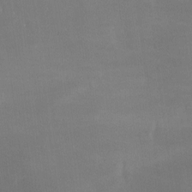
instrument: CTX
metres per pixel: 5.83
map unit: Ave
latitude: -6.7085
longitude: -122.1767
